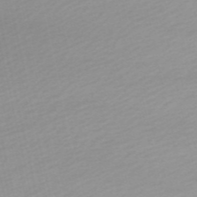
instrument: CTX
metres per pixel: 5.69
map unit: eHh
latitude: -53.7666
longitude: -24.4223
